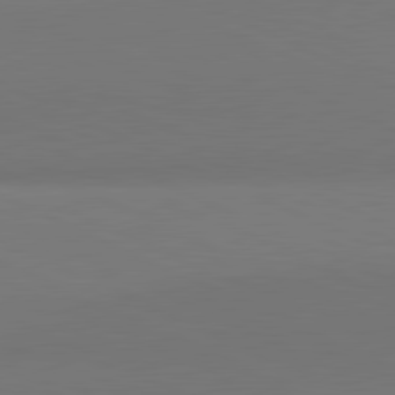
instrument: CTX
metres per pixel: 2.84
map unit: lApd
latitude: 81.4237
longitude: 144.3684
